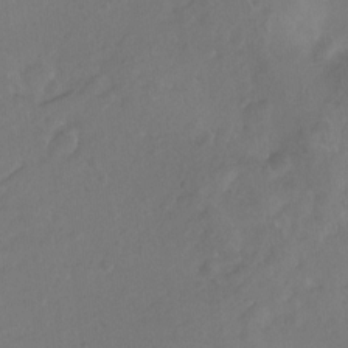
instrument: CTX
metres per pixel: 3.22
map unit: Ht
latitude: -8.1417
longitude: -39.6127
